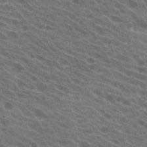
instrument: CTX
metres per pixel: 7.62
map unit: Hto
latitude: 22.1956
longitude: -38.3278
